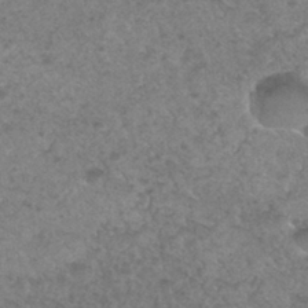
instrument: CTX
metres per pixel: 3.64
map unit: Hto
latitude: 32.8002
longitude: -49.3860
